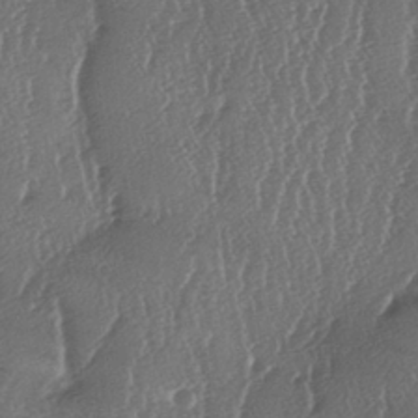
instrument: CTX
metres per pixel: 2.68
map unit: lAa
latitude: -6.9730
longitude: -129.6505
